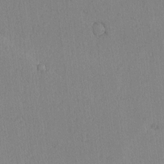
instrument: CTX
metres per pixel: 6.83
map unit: lAvf
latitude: -5.5021
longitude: -114.7813
